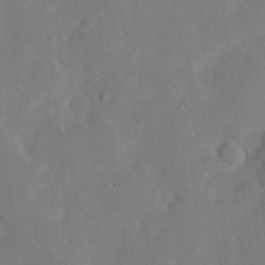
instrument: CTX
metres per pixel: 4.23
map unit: Htu
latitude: -6.2928
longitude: 144.9164
